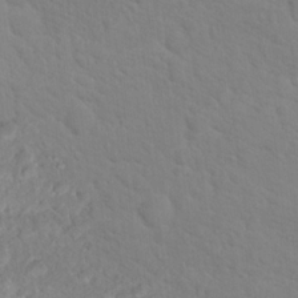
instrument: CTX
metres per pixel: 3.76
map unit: Nhu
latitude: 17.3671
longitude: -33.8394
